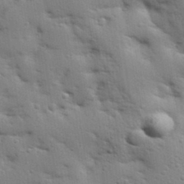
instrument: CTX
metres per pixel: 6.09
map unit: Aa
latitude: 33.8205
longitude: -143.1214
